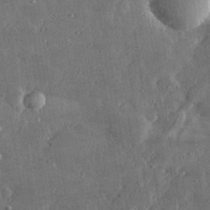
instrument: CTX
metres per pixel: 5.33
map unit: lHvf
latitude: 32.1578
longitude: -90.0633
